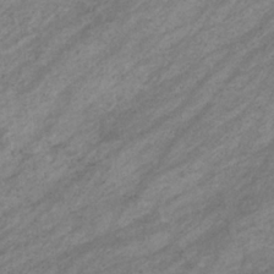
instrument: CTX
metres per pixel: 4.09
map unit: eHb
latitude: -32.8030
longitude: 70.7652
